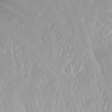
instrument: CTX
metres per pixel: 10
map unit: Nhu
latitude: -4.5007
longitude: -87.5182
